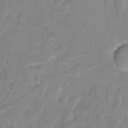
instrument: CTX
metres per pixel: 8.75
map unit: HNhu
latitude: -2.2739
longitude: 10.8597
